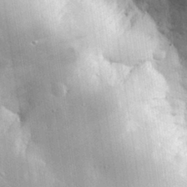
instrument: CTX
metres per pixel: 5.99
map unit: eHh
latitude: 30.3279
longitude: -80.0255
